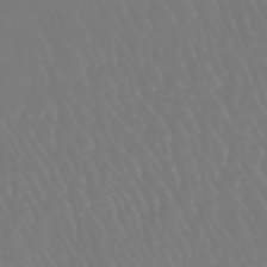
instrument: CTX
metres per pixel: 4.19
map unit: eHb
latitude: -46.4629
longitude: 79.5777
